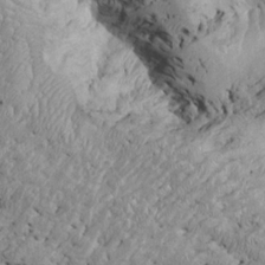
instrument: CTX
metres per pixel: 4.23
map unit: Htu
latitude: -6.5385
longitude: 154.0283
